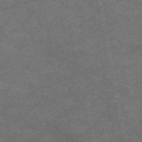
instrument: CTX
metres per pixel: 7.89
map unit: eAb
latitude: 47.7828
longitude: 125.3699
